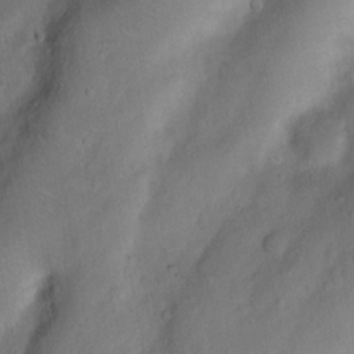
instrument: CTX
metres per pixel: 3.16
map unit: Nhu
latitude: 5.1970
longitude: -24.4034
